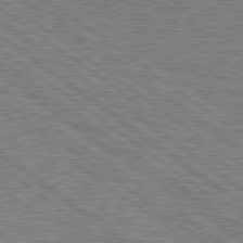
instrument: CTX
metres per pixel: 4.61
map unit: Hpe
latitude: 78.8758
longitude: -169.4427
